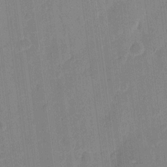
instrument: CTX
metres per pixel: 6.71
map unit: eHh
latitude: 10.4601
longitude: -66.8758
